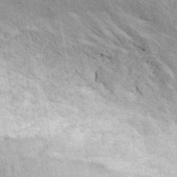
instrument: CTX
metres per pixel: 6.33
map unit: ANa
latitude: 41.6882
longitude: 16.0283
